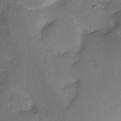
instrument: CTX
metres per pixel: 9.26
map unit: Ht
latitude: -13.1431
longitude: -44.0444
